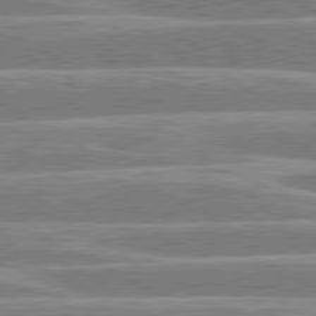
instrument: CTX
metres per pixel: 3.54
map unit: lApd
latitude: 80.4979
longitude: -131.4238
